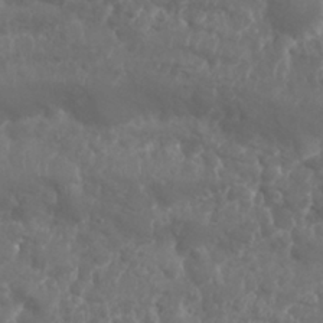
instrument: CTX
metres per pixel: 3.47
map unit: Nhu
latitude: 25.8772
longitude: -61.8016
